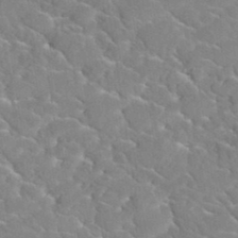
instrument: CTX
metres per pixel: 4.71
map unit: Hto
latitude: 35.3103
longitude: -48.6490
